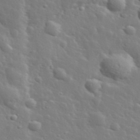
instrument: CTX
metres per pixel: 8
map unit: lHvf
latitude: 34.0822
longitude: -82.1388
